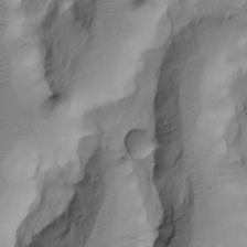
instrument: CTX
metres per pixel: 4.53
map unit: Htu
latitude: -4.6896
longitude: 150.1605
